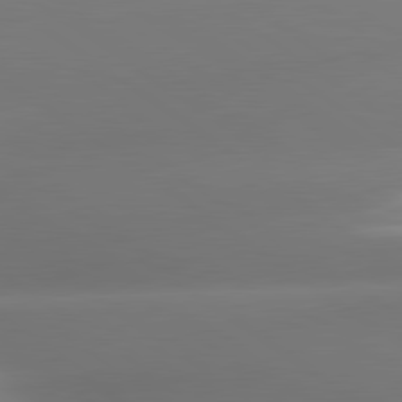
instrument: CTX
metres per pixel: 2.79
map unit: lApd
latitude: 80.6301
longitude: -164.4790
